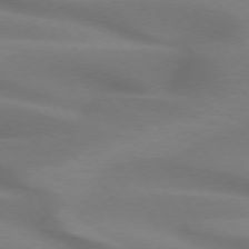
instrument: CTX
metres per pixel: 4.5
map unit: lApd
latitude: 72.6680
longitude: -50.3278
